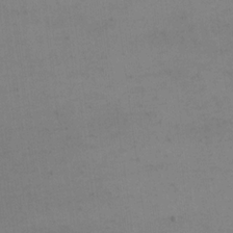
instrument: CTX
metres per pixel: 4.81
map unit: eHh
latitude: 17.4237
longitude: -67.3292
